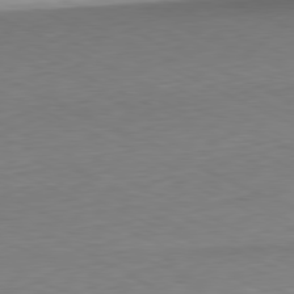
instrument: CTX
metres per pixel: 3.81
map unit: Ap
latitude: -81.4077
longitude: -69.5371
